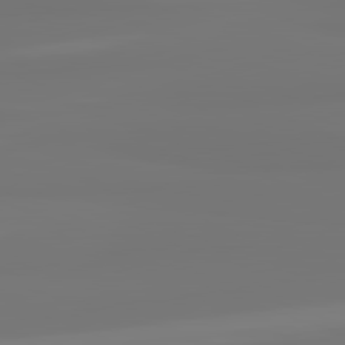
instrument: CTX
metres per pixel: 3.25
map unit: lApd
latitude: 82.0255
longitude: -177.3481
